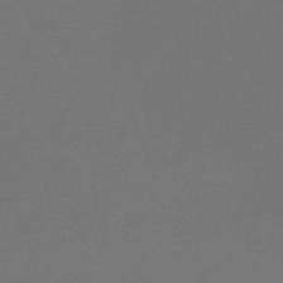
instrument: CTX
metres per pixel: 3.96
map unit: lHb
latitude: -47.3320
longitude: 59.8611
